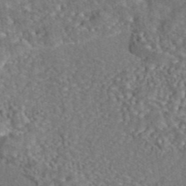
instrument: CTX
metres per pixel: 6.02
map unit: eAb
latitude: 43.4238
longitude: 105.1053
